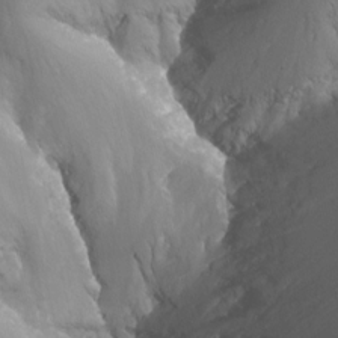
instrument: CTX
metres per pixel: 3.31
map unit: Nhu
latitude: -13.9367
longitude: -64.1578
